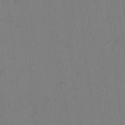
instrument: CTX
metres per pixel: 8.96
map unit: Htu
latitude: -2.8407
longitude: 167.8422
